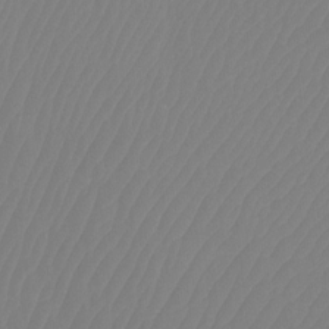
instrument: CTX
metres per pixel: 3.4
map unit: Ht
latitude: -12.5007
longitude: -48.6868
